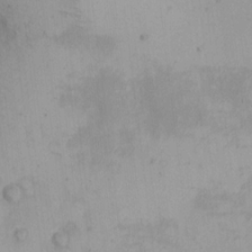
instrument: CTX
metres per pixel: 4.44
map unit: eHh
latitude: -9.6533
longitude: -66.6868
